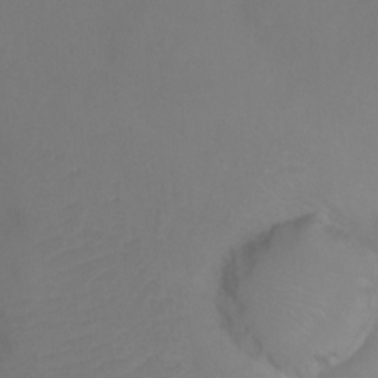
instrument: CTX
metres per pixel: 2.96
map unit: Ht
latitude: 0.7435
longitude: -35.3859
